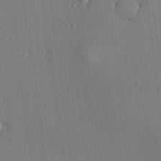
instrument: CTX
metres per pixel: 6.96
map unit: lHvf
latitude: 21.4805
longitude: 142.6329
